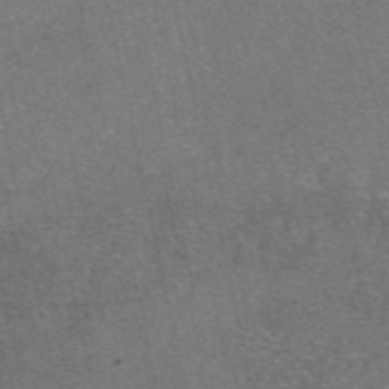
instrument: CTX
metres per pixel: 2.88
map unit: eAb
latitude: 47.5183
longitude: 104.7274
